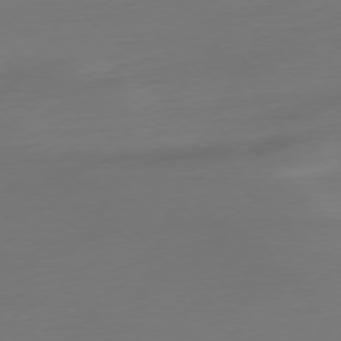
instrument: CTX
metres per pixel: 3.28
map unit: Ap
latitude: -77.1809
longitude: -70.1767
